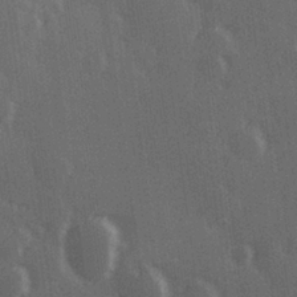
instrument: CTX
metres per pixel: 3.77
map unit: Hve
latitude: 27.2348
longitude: 146.9541
